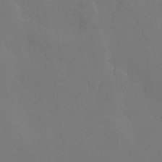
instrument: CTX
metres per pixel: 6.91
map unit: lHvf
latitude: 22.6112
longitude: 145.8045
